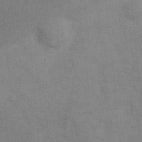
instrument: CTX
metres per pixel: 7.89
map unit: Nhu
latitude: 6.0255
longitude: -24.2333
